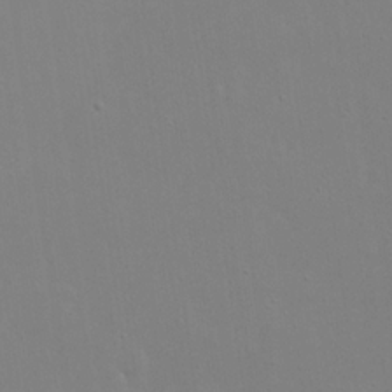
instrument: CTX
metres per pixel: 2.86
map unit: eHh
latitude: 20.1200
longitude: -72.2334
